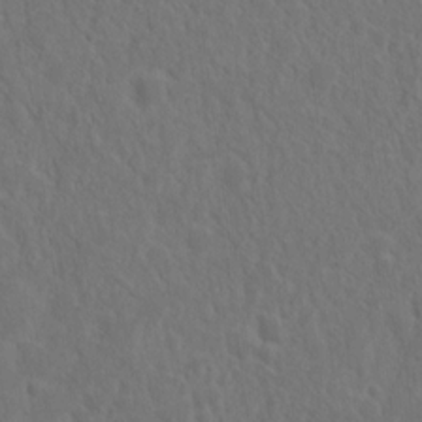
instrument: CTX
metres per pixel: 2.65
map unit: Nhu
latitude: 14.8380
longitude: -73.5560
